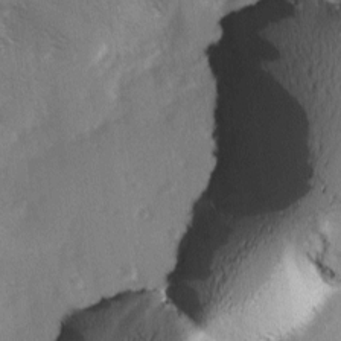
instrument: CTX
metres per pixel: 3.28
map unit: Ave
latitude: 0.1011
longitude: -111.6883
